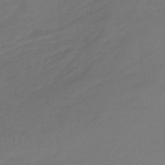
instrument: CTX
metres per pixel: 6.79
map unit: lHb
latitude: -43.1053
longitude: 74.5196
